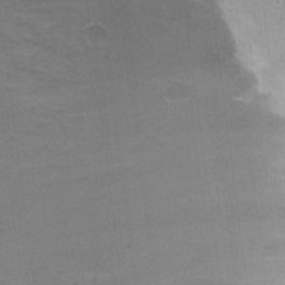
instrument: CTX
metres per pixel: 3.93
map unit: Nhu
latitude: 21.2726
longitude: -30.8191
